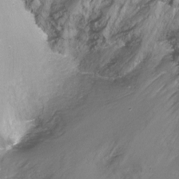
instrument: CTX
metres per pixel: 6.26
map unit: Ht
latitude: -16.3307
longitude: -42.3656
